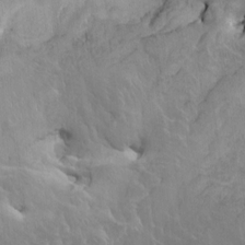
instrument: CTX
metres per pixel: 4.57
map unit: HNhu
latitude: 4.3845
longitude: 4.3495
